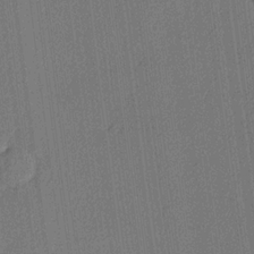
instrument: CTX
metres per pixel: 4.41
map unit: lHvf
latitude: 21.1403
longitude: 141.6911
